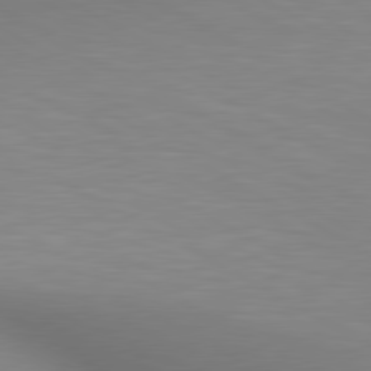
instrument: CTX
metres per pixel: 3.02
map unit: lApd
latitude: 80.2711
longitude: 132.5007
